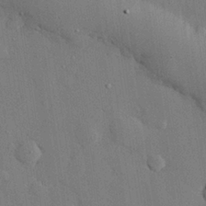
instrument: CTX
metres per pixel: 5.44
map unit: eHh
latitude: 27.8017
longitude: -78.9892
